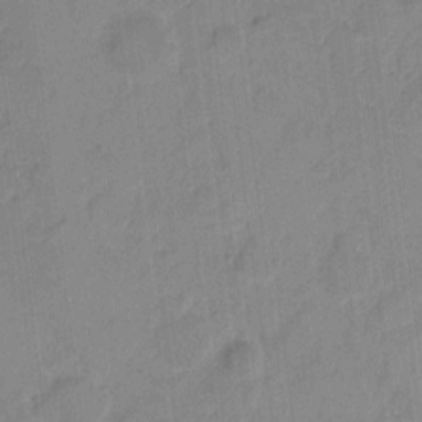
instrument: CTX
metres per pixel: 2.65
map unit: eHh
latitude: 9.9150
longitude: -65.7450
